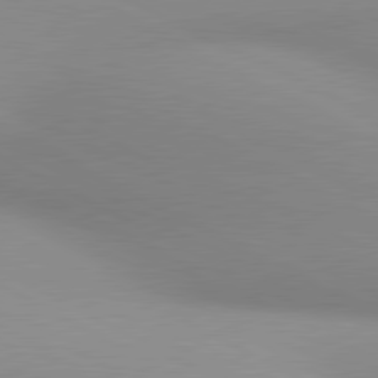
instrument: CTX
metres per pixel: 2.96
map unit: lApd
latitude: 80.7813
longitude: 134.8975
